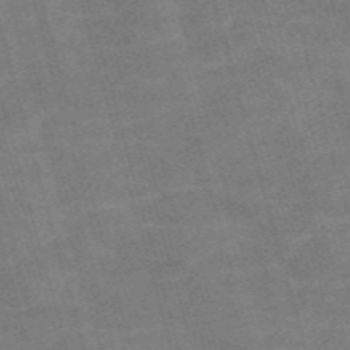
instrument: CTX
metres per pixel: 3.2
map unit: Nve
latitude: -58.5951
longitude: 65.2565
